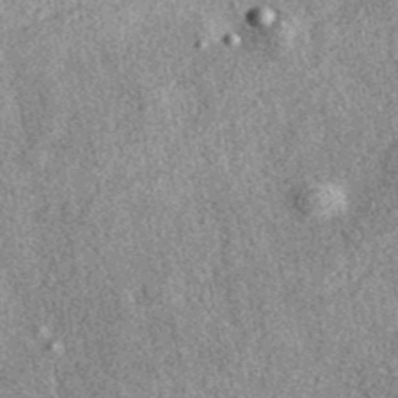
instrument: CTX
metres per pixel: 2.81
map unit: eAb
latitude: 38.6490
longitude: 107.1242
